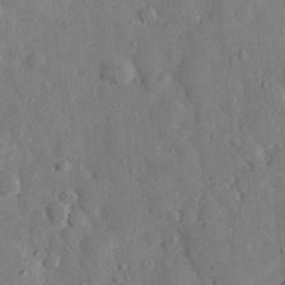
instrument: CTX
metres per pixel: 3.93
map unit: eHh
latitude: 27.7261
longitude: -77.6505
